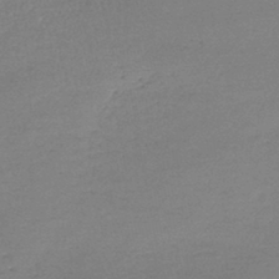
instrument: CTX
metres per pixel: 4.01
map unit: lHb
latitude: -44.1984
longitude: 59.0675
